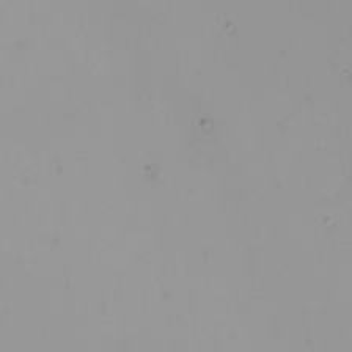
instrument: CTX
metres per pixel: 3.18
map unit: Nhu
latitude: -0.3118
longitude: -75.3860
